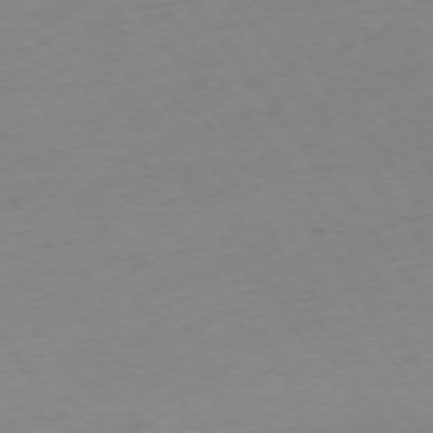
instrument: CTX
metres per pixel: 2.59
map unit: Ap
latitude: -74.6897
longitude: -67.5371
